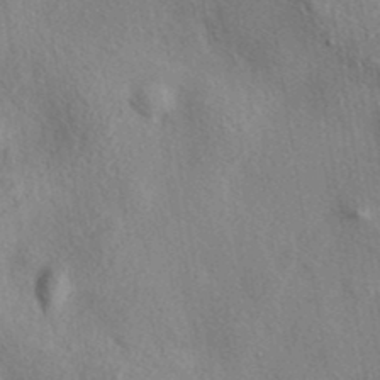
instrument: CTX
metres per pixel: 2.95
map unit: eAb
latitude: 39.6883
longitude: 112.1984
